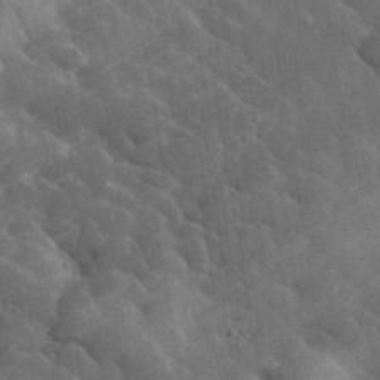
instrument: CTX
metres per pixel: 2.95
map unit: lHvf
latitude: 37.0270
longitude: -90.6679
